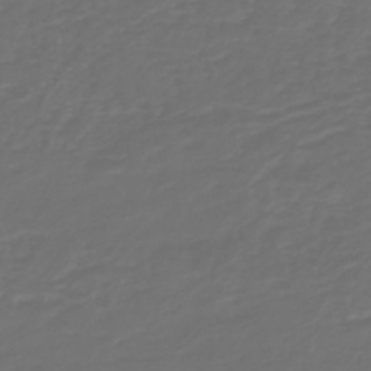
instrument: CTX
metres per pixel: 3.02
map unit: HNb
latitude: -47.7099
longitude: 54.7652
